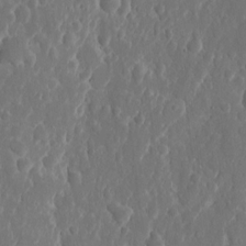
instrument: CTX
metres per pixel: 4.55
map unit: eHh
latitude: 10.8569
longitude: -70.9702
